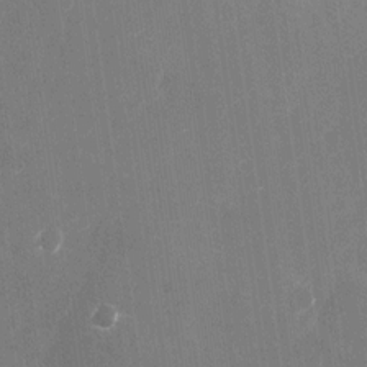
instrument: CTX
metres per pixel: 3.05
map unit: Nhu
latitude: -26.0661
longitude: -71.8961
